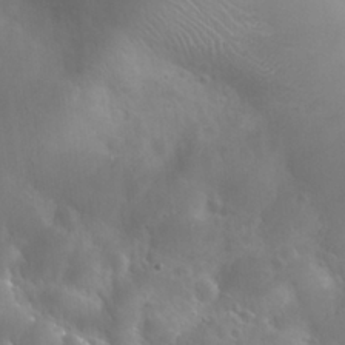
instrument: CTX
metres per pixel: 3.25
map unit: Nhu
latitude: 26.9325
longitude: -56.0255
